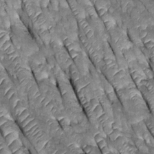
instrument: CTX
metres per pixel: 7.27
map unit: Htu
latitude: -0.1039
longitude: 148.0094
